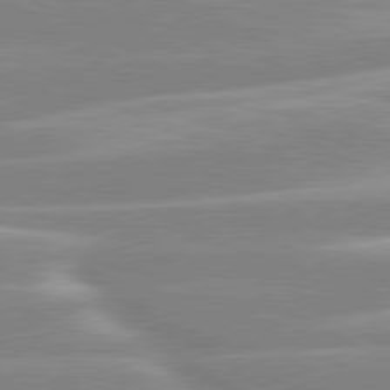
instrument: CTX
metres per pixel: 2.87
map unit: lApd
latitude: 80.2522
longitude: -129.9717
